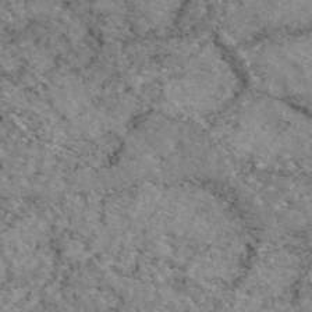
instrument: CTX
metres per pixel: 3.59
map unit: eAb
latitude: 49.2726
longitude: 113.1431
